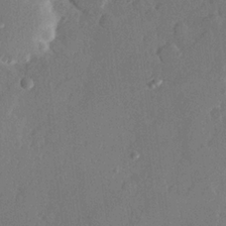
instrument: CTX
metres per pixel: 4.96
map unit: Hve
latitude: 23.3671
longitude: 145.3321
